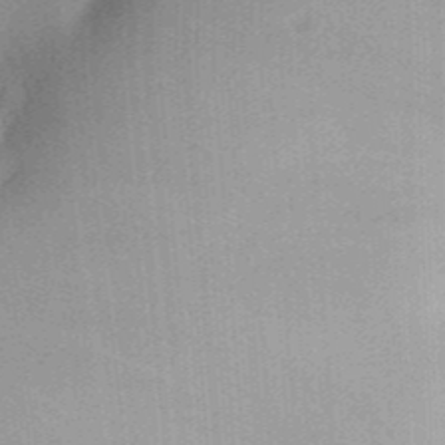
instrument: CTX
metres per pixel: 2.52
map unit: Aa
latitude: 31.8017
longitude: -141.9717
